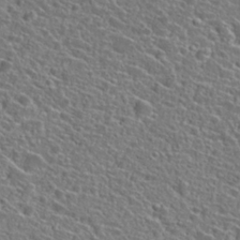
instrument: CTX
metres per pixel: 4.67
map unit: Hto
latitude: 25.9150
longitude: -46.4790
